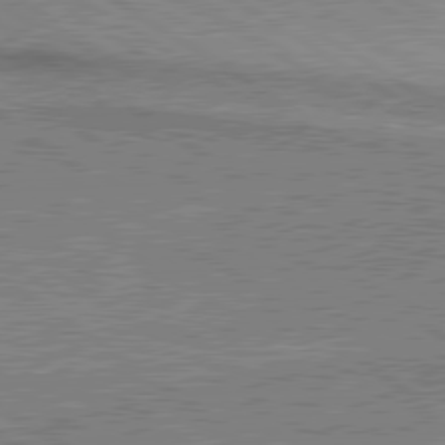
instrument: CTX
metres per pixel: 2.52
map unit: lApd
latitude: 79.8961
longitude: 167.1620
